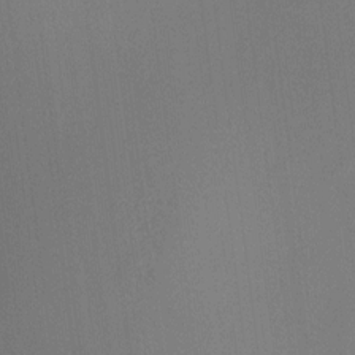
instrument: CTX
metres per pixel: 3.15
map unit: HNhu
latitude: 13.6127
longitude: 13.5021
